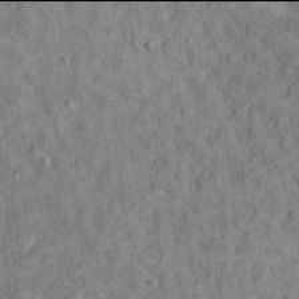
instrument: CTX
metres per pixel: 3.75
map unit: Ht
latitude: 13.9906
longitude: -39.7638
